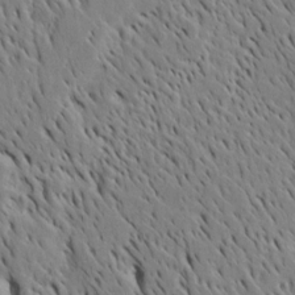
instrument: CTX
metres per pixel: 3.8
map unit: Htu
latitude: -4.1605
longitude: 151.7477
